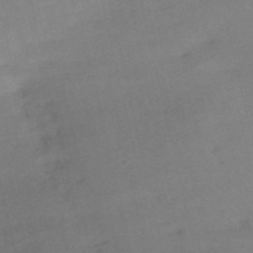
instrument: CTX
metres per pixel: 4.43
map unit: HNb
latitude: -55.0487
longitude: -45.4993
